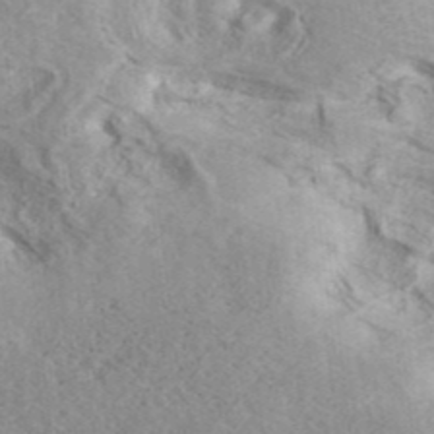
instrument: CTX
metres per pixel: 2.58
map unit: ANa
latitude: 41.6315
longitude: 18.0661
